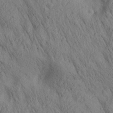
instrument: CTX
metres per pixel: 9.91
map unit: lAa
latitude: 21.2726
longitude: -138.6868
